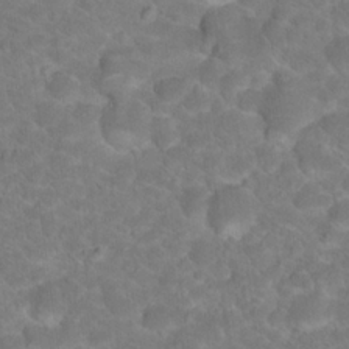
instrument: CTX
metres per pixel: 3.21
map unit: Hto
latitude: 18.9136
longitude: -38.0255
